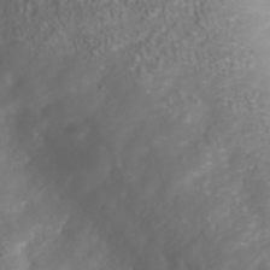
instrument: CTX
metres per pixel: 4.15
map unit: Nhu
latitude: -40.8975
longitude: -83.4426
